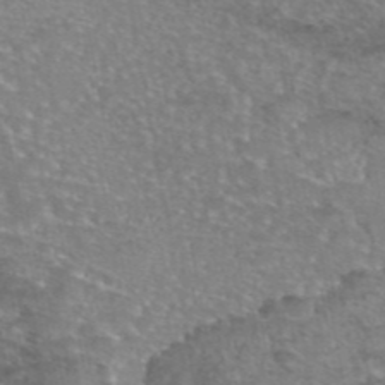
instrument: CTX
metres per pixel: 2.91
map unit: eAb
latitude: 45.6505
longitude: 103.7100
